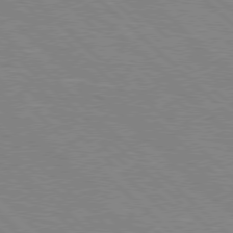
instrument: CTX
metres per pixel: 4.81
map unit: Hpe
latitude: 77.3103
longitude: -127.9528
